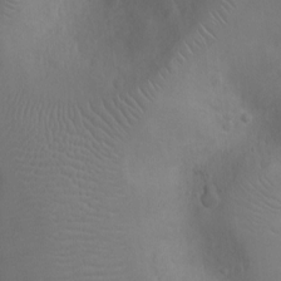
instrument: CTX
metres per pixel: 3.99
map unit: Ht
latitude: -3.0864
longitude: -16.2334
